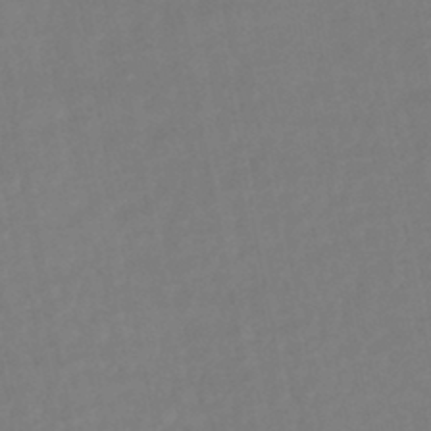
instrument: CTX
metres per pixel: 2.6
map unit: HNhu
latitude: -45.9745
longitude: 97.5588
